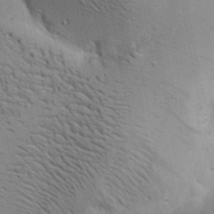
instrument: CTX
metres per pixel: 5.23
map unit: lAa
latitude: 19.6127
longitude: -140.4034
